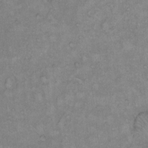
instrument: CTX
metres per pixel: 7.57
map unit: Hto
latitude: 10.8947
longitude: -60.3467
